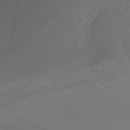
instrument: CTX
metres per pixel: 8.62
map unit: Nhu
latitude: -7.4454
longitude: -71.5560
